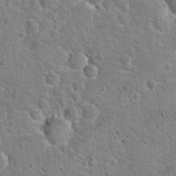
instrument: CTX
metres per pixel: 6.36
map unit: Hto
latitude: 20.8947
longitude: -48.4979
